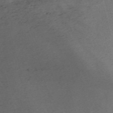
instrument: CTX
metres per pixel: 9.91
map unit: Nve
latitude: -59.5588
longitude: 64.8597
